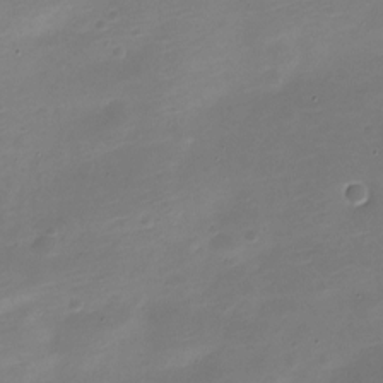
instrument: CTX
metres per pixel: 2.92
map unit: Nve
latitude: -21.5399
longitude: 105.2754
